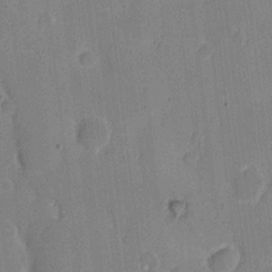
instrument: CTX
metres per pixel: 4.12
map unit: eHh
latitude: 6.3089
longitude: -66.9702
